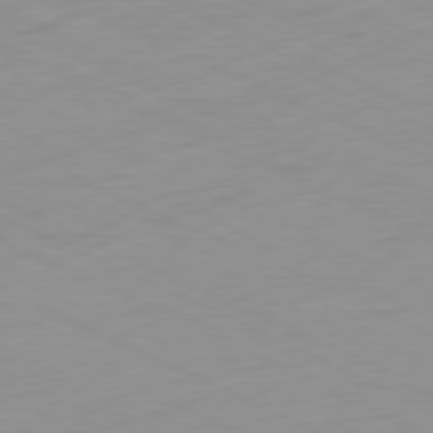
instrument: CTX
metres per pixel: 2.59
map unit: Ap
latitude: -78.5007
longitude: -72.2712
